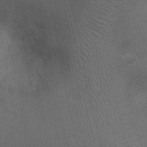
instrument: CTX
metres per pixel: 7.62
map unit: Ht
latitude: -3.2753
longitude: -15.3671
